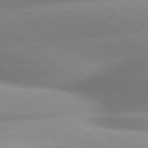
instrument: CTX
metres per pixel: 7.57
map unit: lApd
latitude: 80.1767
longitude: -160.3278
